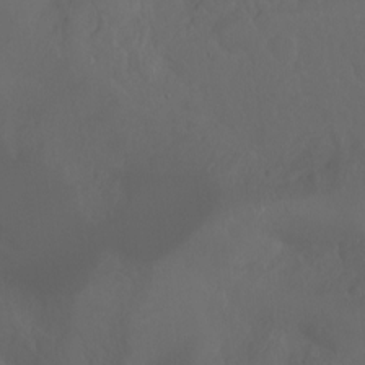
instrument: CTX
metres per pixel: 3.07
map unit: Ht
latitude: -0.9353
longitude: -45.8961
